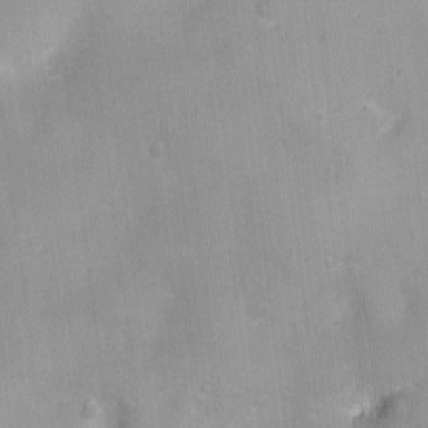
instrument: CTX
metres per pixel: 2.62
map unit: Nhu
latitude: 1.5371
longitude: -16.1766
